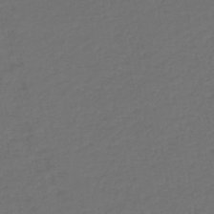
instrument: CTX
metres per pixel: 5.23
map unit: HNb
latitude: -47.6155
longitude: 56.9353
